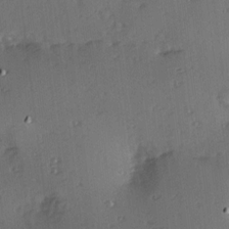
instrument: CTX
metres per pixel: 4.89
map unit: Hve
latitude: 14.1200
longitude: -90.6113
